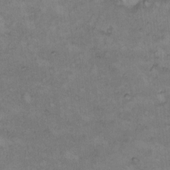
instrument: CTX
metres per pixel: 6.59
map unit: Hto
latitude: 9.0081
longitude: -60.0444
